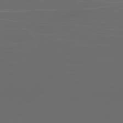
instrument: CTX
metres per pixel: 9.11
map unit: Ap
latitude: -79.6721
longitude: -74.3278
